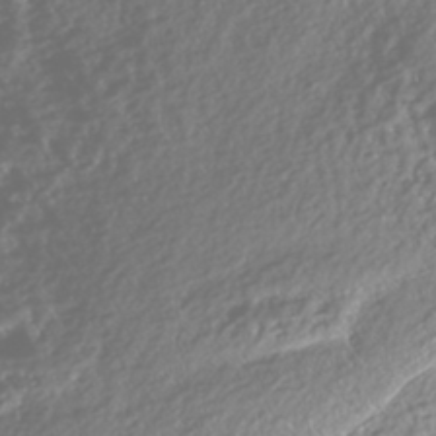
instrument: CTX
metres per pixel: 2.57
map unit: Nhe
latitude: -45.7667
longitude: 151.5966
